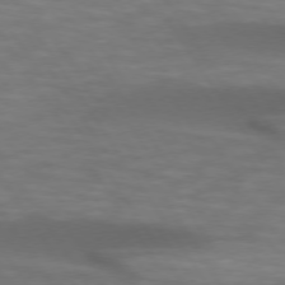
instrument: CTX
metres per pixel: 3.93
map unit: lApd
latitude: 74.2334
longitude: -52.2145
